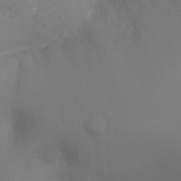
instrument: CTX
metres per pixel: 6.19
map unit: Ht
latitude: -9.1998
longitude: -24.4223
